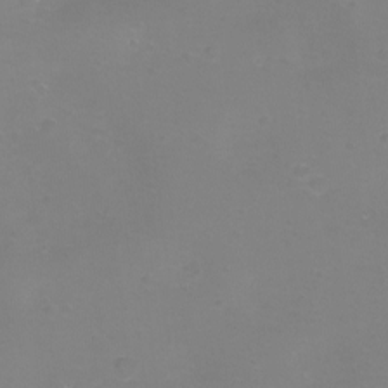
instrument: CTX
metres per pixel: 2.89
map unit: eHh
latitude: -12.0472
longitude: -60.3089
